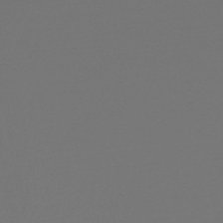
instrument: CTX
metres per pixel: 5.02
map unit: lHb
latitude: -45.3321
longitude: 78.4251
